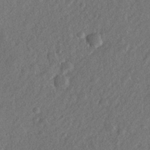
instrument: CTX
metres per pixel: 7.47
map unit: lHvf
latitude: 23.4237
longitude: 144.4251
